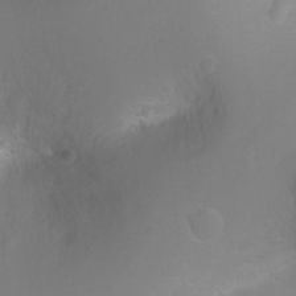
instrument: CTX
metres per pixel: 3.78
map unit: Ht
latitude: -1.8612
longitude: -27.1781
